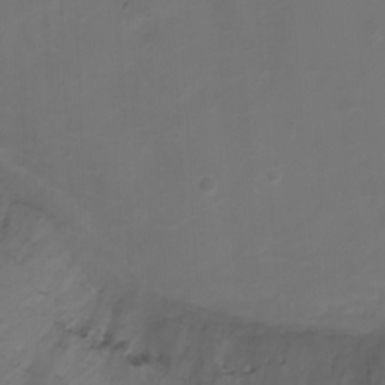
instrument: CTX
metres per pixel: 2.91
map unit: Ht
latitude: 1.4615
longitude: -21.8773
